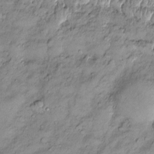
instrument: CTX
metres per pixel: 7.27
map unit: Htu
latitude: -5.0486
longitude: 159.7289
